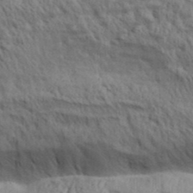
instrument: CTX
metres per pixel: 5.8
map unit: Aa
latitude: 30.4979
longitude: -135.3103
